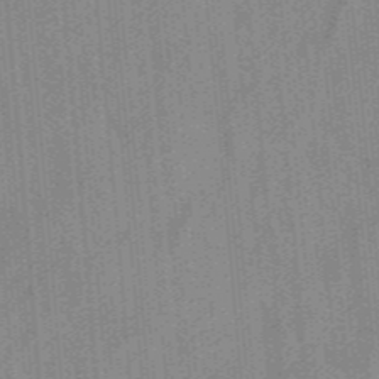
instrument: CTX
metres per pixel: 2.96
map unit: ANa
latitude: -38.0472
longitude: 95.2376
